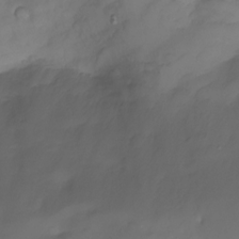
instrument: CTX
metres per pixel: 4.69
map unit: Nhu
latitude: -22.3684
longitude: -56.6301
